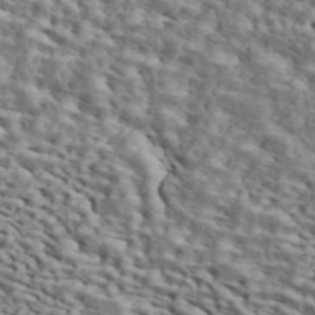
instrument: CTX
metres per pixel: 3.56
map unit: ANa
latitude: 45.2159
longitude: 39.4643
